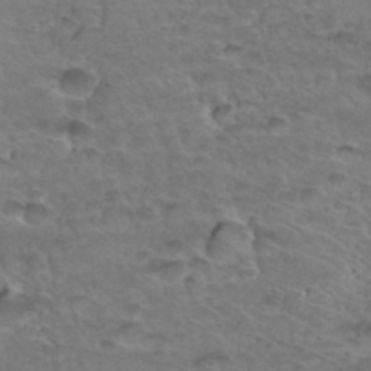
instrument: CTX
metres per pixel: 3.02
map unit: Hto
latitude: 34.6301
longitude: -46.8947
